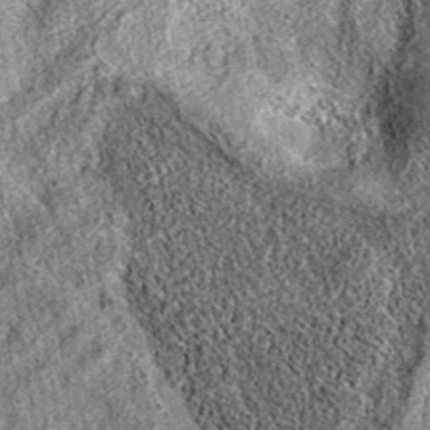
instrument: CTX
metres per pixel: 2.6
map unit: eAb
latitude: 36.9325
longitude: 111.6722
